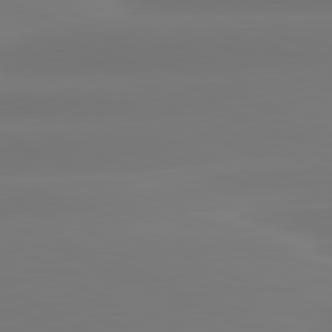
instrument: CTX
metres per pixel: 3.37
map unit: lApd
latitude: 81.6505
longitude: -134.6112
